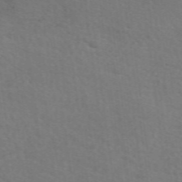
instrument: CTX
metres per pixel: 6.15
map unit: eAb
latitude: 50.3845
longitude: 113.1053
